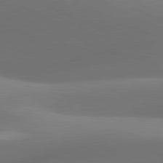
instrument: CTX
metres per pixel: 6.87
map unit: lApd
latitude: 81.4048
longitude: 134.2739
